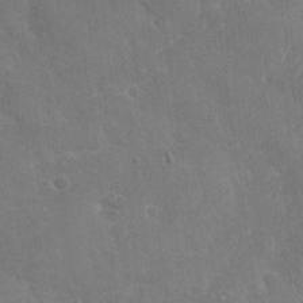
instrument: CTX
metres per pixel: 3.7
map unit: Nhu
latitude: -29.5021
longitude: -62.0255
